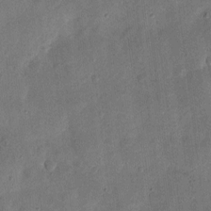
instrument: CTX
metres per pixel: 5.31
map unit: eHh
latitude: 5.3859
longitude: -71.2915
